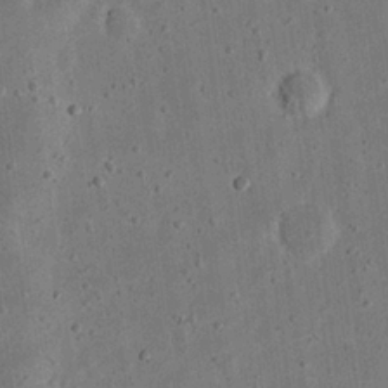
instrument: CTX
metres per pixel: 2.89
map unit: eHh
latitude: 23.1592
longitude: -68.7246
